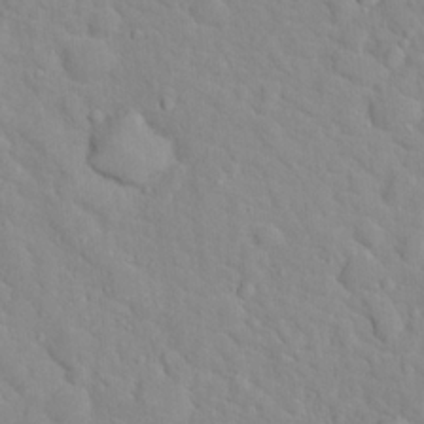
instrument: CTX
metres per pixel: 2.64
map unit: Hto
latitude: 16.8191
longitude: -36.0822
